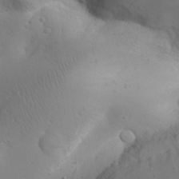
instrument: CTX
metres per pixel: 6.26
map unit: Aa
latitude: 31.4616
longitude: -143.4427
